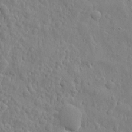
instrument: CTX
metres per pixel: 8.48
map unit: eHh
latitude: 7.6883
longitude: -74.4034
